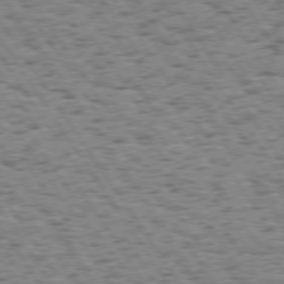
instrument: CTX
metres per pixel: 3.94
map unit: Hpe
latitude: 73.6883
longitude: -135.4993
